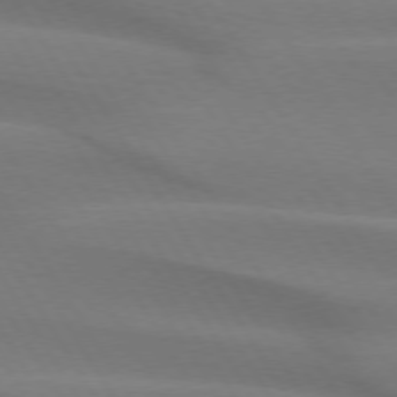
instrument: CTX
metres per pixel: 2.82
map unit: lApd
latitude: 74.5357
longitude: -66.2522
